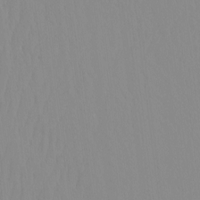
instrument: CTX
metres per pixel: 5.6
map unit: HNhu
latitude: -4.5007
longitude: 14.5385
